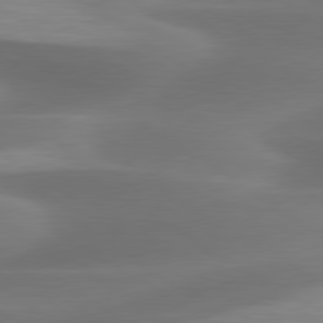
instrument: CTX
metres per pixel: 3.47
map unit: lApd
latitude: 79.9528
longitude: -87.2537
